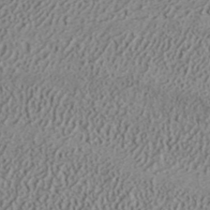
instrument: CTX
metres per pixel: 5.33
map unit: ANa
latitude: 41.4615
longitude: 30.0661
